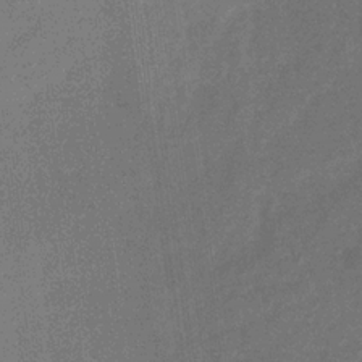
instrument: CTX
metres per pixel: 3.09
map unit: HNb
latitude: -32.4062
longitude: 57.1053
